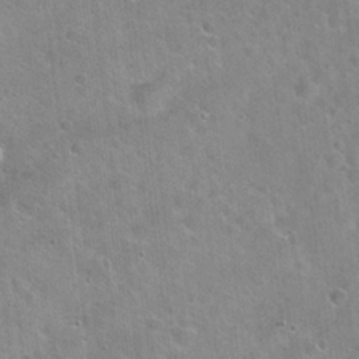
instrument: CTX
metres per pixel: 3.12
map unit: Hto
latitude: 21.8017
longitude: -53.6316
